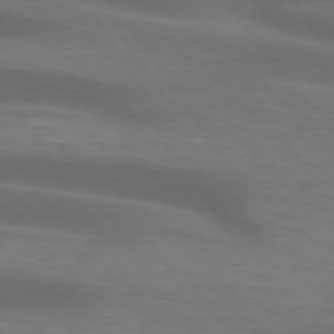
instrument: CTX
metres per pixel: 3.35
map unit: lApd
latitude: 73.9717
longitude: -52.1767
